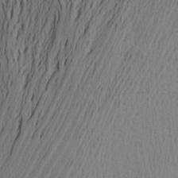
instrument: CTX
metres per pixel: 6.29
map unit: Aa
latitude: 19.2915
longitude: -149.0647
